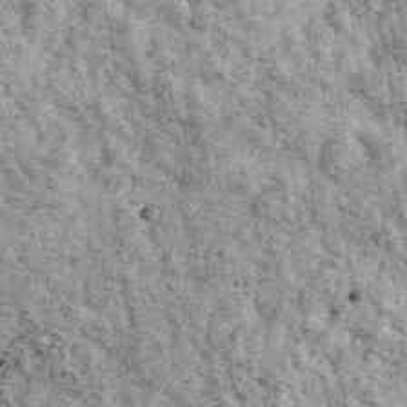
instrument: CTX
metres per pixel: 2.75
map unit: Ave
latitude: 40.3845
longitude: -107.6316
